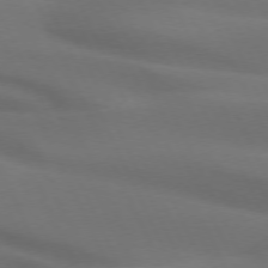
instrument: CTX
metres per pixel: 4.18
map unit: lApd
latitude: 72.7625
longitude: -48.6679
